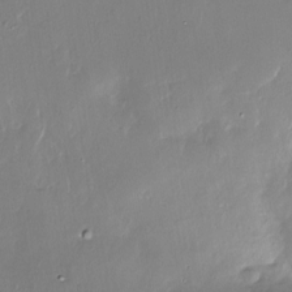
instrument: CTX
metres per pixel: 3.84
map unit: Nhe
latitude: -27.2753
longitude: -110.3656
